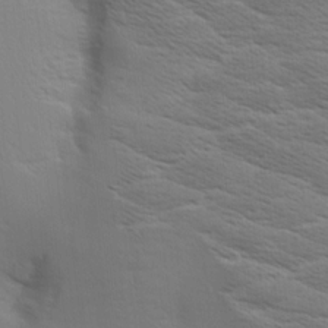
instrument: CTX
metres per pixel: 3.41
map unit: Aa
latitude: 9.0270
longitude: -135.6694
